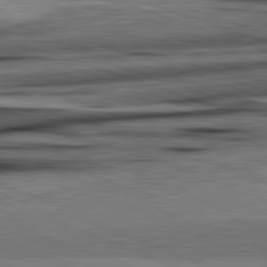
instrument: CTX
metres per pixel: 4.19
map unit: lApd
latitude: 82.4223
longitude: 160.8408
